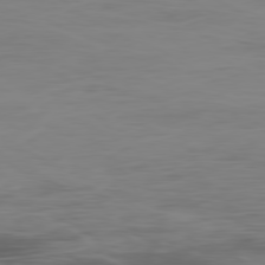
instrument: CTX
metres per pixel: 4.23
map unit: Ap
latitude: -79.5777
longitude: -78.0633
